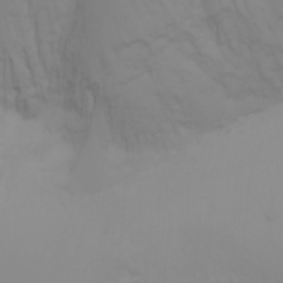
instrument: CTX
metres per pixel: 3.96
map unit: Nhu
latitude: -5.1809
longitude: -79.4805
